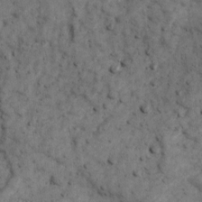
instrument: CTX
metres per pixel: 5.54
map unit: Ave
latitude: 17.0836
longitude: -133.8583
